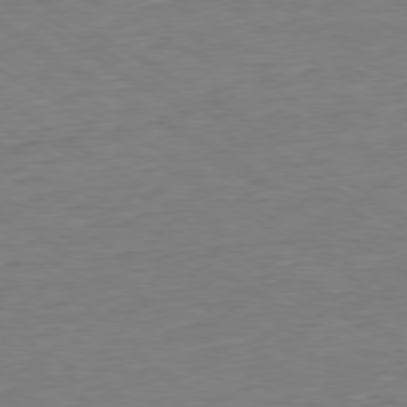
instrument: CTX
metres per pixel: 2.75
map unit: Hpe
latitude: -79.5210
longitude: 11.0109
